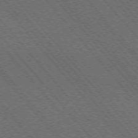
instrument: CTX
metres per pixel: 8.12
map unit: Hpe
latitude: -76.1606
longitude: -16.4601
